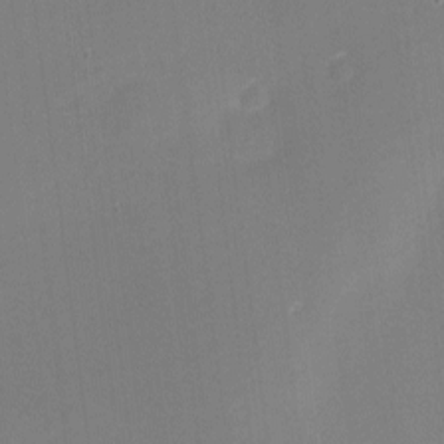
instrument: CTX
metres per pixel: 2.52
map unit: eHh
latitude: -2.3873
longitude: -80.3089
